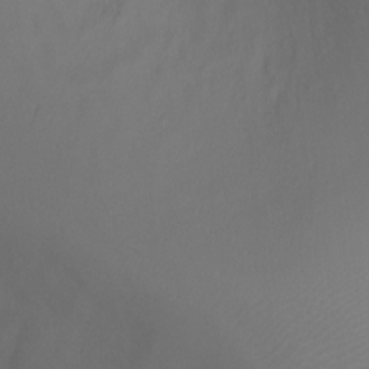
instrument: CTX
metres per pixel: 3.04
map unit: Ht
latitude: -6.7463
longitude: -26.7057
